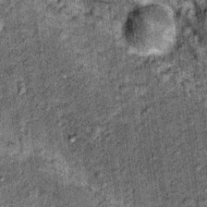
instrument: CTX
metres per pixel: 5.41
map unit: Nhu
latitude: 15.7261
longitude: -32.1388
